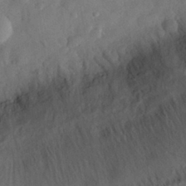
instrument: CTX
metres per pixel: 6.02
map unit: eHh
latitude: 30.3468
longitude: -73.3482
